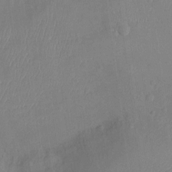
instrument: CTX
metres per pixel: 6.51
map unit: Nhu
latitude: -11.7478
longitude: -22.1011
